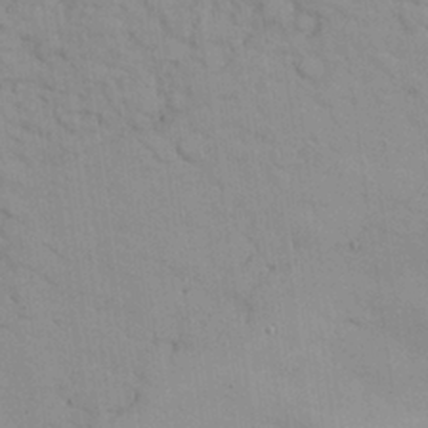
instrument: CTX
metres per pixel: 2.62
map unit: Nhu
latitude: 26.4979
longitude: -69.2915
